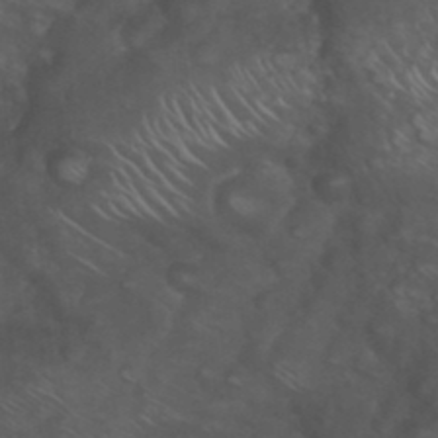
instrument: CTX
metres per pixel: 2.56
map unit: Nhu
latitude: 26.7246
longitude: -54.8569
